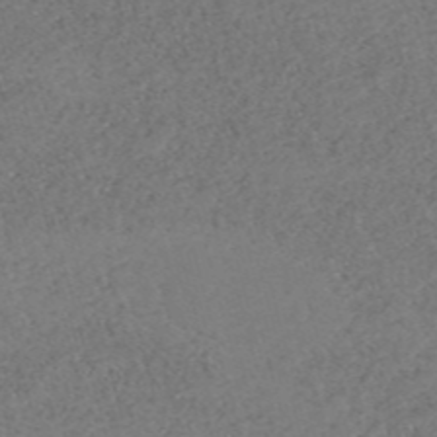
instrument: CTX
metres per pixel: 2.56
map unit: eHh
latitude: -54.7841
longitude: -89.2159
